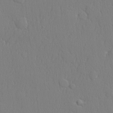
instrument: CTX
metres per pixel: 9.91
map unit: lHvf
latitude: 21.0459
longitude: 142.1794
